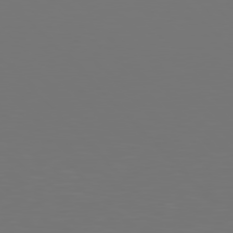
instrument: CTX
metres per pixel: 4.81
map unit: Hpe
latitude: 78.1389
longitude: -166.3467
